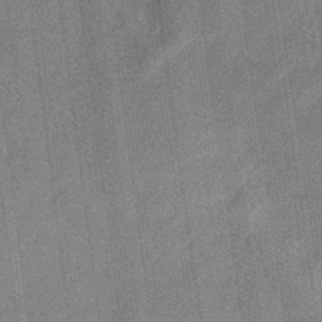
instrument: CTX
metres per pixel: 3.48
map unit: eHb
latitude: -30.9541
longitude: 73.7288
